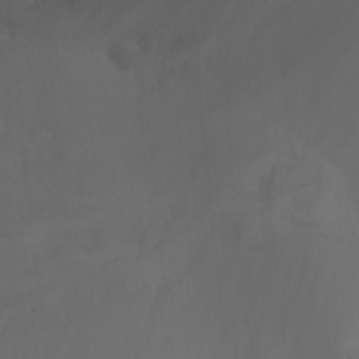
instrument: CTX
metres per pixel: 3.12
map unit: Nhu
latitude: -11.7667
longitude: -75.1970
